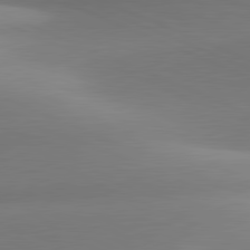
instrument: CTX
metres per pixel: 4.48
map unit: lApd
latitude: 81.3671
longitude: 142.0472
